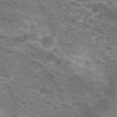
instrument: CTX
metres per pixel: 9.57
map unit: Hto
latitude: 20.4790
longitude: -37.5560
